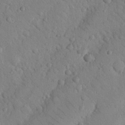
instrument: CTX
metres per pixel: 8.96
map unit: Nhu
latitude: 22.1956
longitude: -75.8205
